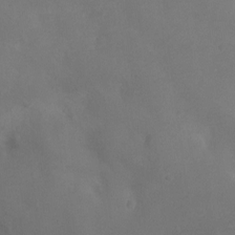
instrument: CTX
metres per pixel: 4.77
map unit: Ht
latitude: -11.0864
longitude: -20.6680
